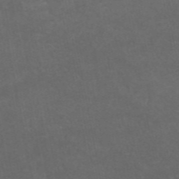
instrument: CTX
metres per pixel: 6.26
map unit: eAb
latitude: 47.0648
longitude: 124.4629
